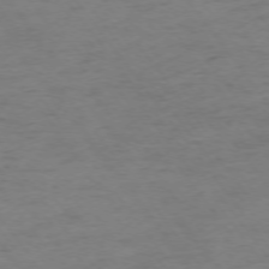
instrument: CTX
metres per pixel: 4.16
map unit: Ap
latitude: -74.9353
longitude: -84.7624
